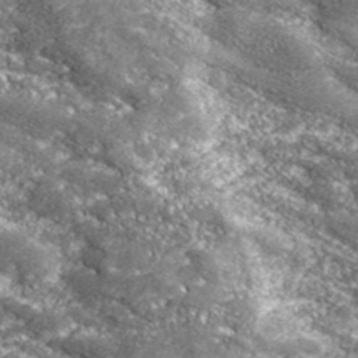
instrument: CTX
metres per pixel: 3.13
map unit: eHh
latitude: 42.7435
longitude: -90.3089
